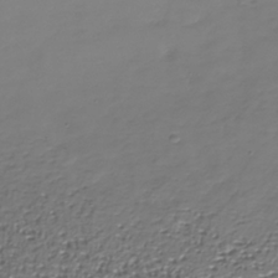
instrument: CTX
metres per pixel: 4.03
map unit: Nhe
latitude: -37.2942
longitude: -86.7057
